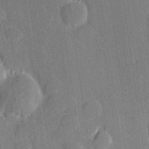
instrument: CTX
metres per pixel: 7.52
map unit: Hve
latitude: 27.4615
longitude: 144.4440
